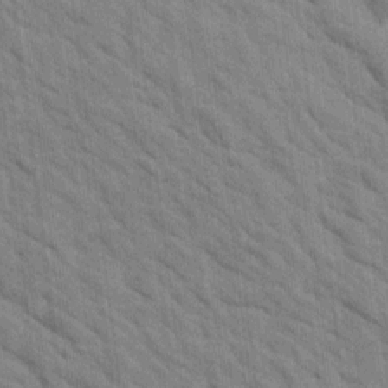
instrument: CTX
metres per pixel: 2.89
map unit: Htu
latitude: 1.7260
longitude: 143.2187
